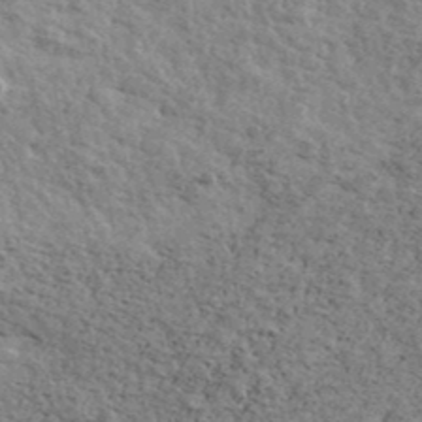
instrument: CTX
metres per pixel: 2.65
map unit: Ave
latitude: 41.3670
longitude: -108.9513
